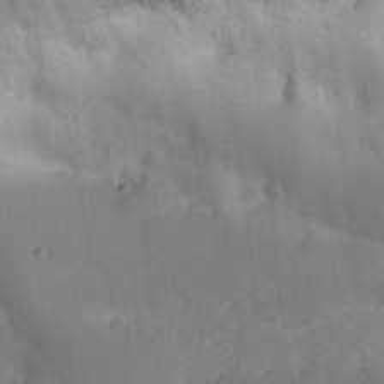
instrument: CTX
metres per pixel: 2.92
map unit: Nhu
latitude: 25.7827
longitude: -70.7813
